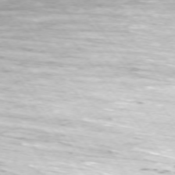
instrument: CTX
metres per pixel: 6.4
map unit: Ap
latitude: -74.2551
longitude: -72.8191
